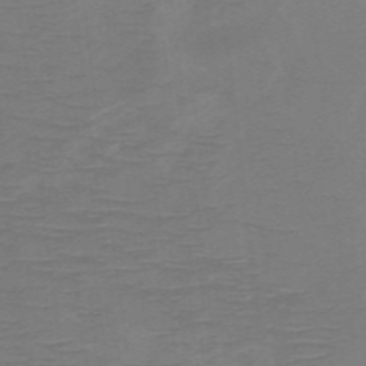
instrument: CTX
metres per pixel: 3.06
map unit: HNb
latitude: -49.5966
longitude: -45.6694
